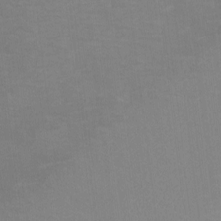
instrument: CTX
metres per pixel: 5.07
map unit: eHh
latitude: -6.1605
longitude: -78.8758
